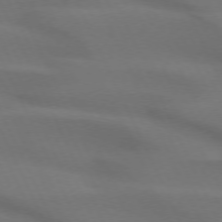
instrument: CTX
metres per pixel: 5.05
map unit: lApd
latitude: 72.6302
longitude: -48.8758
